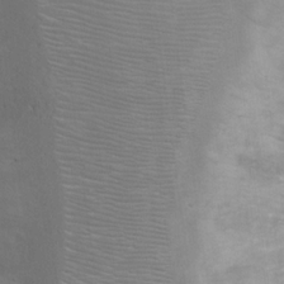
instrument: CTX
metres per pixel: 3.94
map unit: Ht
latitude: 3.1592
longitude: -28.5923
